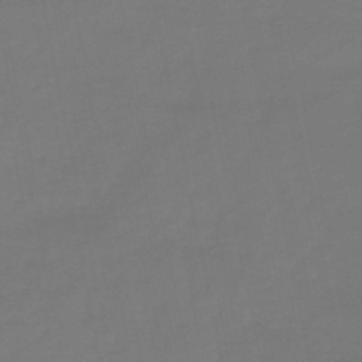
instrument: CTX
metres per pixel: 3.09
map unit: eHb
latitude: -49.8045
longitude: 78.7274
